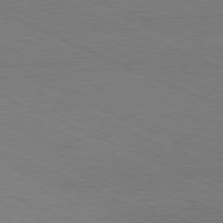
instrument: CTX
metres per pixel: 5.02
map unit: Hpe
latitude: -81.3888
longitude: 15.9178
